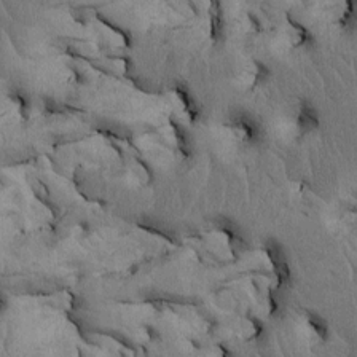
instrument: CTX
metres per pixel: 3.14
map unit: Htu
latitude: -5.2376
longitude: 156.9164
